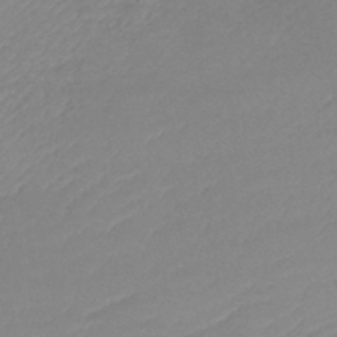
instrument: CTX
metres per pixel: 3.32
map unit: lHb
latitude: -41.7100
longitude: 74.1039
